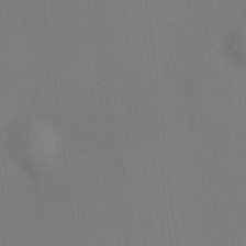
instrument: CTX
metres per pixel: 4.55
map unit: HNhu
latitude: 8.8380
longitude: 14.6897
